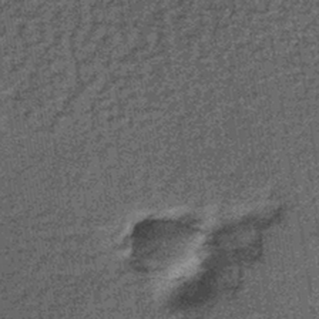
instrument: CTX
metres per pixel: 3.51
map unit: lHb
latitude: -39.3320
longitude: 66.0661
